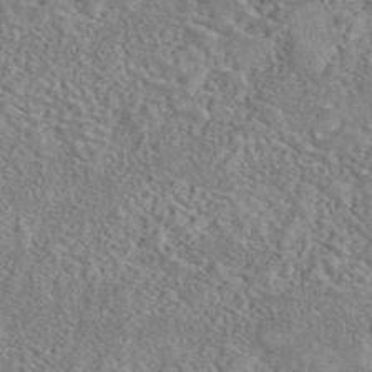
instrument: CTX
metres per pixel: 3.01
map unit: eAb
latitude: 42.1200
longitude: 110.5384
